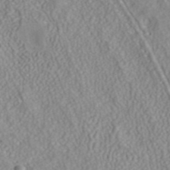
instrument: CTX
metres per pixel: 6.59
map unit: ANa
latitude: 40.3089
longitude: 23.5966
